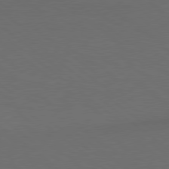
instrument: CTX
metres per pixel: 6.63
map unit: lApd
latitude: 78.7058
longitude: -177.4048
